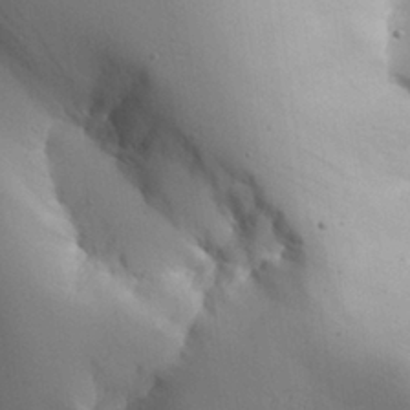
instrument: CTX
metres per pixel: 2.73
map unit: Aa
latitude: 27.6127
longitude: -129.3104
